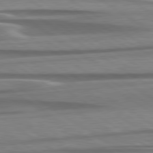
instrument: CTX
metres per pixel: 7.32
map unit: lApd
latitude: 79.6505
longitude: -114.1577
